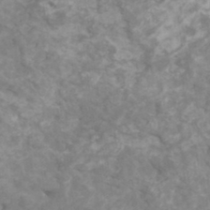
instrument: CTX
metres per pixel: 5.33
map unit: HNhu
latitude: 1.5182
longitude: -0.0822
